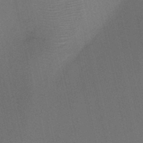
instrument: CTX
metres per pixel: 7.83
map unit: HNb
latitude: -47.2187
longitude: -41.6127
